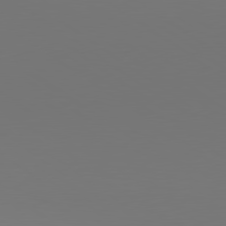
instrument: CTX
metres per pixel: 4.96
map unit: lApd
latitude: 79.9528
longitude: 158.1038
